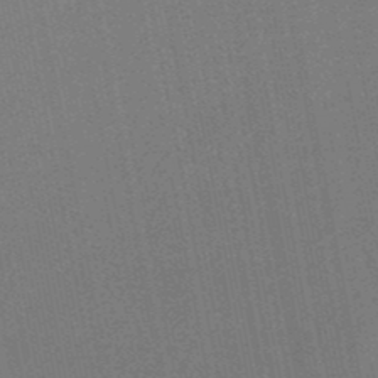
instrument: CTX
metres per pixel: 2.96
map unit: lHb
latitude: -49.2754
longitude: 73.7666
